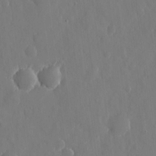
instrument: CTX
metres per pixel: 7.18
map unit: eHh
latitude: 10.5546
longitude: -71.0647
